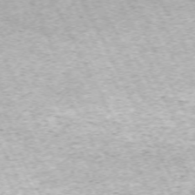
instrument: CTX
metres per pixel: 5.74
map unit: Hpe
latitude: -71.3132
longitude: 11.5966
